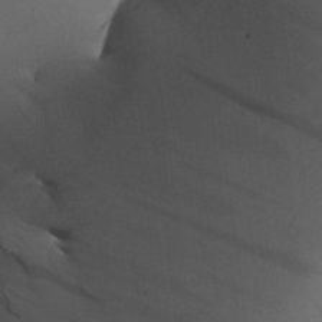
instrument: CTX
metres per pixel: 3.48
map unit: Aa
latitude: 25.1403
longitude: -133.0647
